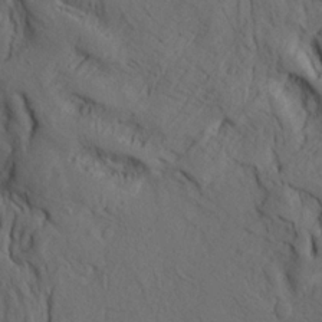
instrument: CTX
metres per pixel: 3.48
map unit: Ave
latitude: 23.4615
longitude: -132.4034
